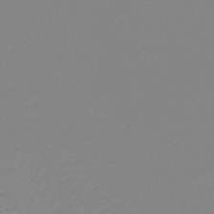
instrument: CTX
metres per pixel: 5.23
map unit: lHb
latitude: -42.1983
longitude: 77.7478
